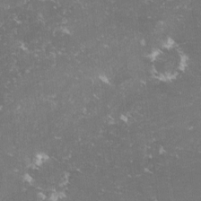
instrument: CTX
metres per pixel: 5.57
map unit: lHvf
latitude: -14.5007
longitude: -99.1214
